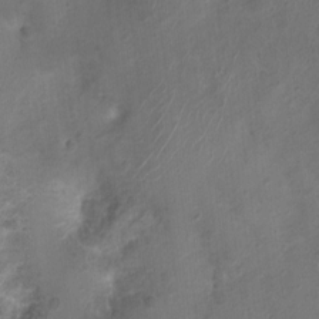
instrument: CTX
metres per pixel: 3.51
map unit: Nhu
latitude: 1.4615
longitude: -15.3293
